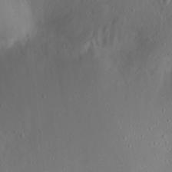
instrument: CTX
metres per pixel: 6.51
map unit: Ht
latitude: -1.0109
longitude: -45.7449
